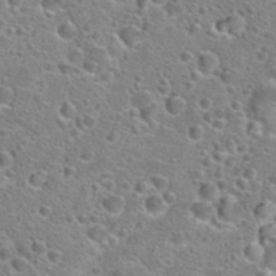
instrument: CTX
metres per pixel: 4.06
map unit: Hto
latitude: 24.0633
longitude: -47.0459
